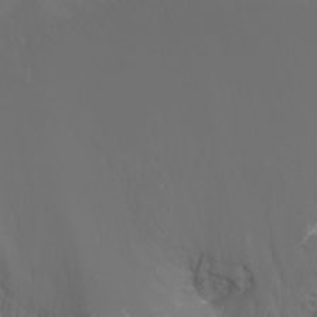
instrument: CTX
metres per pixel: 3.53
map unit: Htu
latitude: -7.0297
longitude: -71.4993
